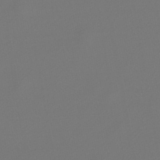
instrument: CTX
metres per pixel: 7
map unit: lHb
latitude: -47.2943
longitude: 72.5574
